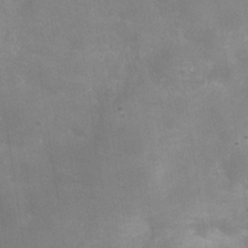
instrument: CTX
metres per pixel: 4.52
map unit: Hve
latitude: -31.5210
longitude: 93.8611
